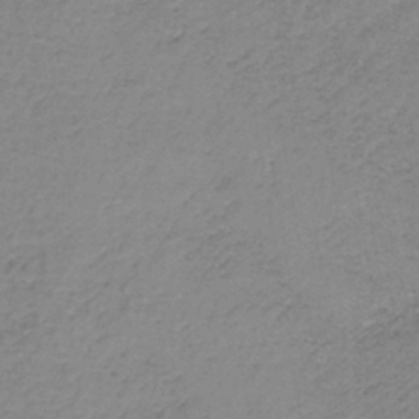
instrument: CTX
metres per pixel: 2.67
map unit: lHb
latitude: -36.6518
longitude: 61.1620
